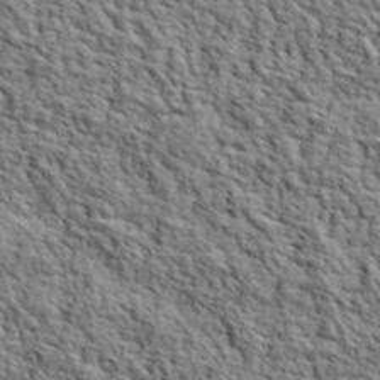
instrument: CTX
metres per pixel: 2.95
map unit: lHvf
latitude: 40.5923
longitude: -86.5546
